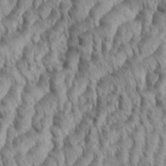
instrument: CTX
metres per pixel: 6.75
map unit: eHh
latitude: 35.6694
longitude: -138.1767
